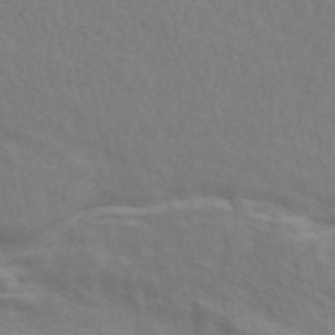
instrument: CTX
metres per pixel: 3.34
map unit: ANa
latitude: 45.2159
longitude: 25.7100
